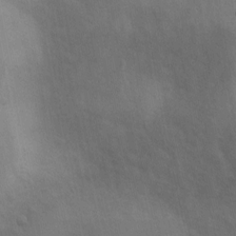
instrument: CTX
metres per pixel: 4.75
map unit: Ave
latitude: 0.4034
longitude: -113.0269
